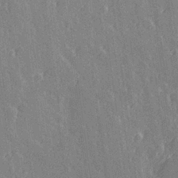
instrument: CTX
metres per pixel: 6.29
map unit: Hve
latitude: 27.1592
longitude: 146.0850
